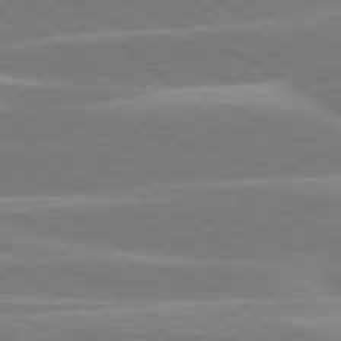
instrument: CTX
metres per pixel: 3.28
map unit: lApd
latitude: 80.8758
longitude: -128.9891
